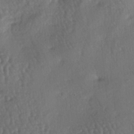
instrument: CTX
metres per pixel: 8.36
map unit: lAa
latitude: -5.7666
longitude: -126.6680
